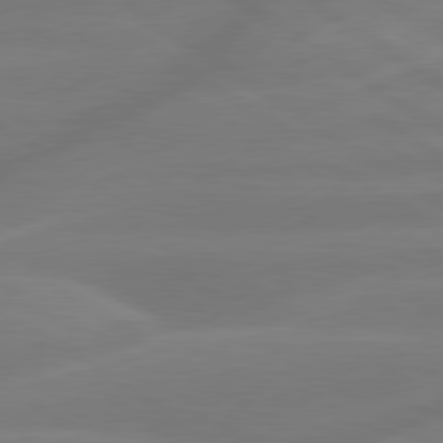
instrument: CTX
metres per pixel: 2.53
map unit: lApd
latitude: 79.8206
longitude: -142.4601
